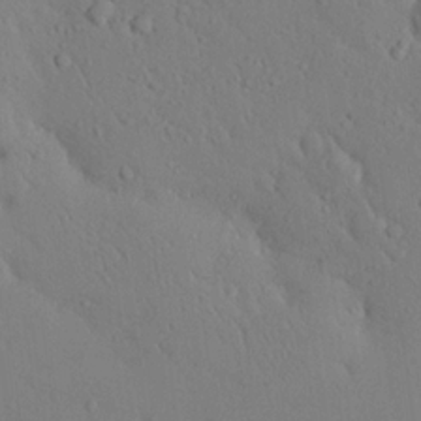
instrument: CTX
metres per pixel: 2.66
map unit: eHh
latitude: 0.2144
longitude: 18.0472
